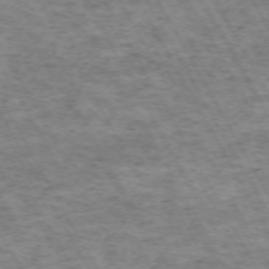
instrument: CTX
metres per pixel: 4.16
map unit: Hpe
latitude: -71.7100
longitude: 7.6155
